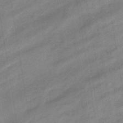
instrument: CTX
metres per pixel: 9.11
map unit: eHb
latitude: -45.8233
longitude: 88.0094
